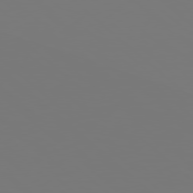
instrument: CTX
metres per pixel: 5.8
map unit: Hpe
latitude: 78.0822
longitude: -163.0837
